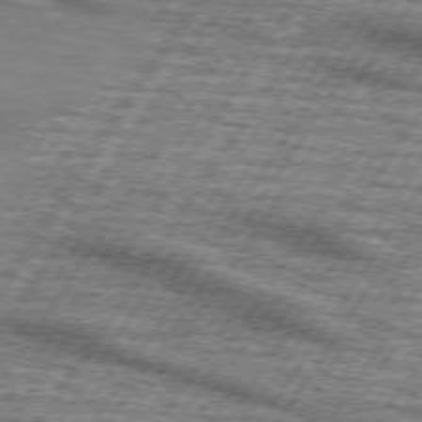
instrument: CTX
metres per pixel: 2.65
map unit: lApd
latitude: 73.4994
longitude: -70.8191
